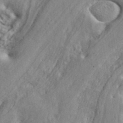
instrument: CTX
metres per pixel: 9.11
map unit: ANa
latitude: 43.0081
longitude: 47.6910
